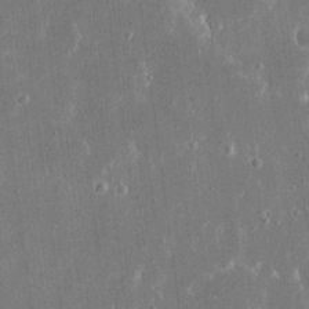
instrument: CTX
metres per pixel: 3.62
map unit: eHh
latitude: 16.1389
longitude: -71.2159
